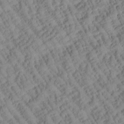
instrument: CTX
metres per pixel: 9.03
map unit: Htu
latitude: 1.1025
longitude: 177.3132
